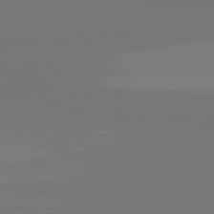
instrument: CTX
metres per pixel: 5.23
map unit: lApd
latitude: 81.6883
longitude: -176.3278
